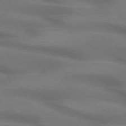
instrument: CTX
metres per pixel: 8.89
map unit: lApd
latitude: 72.3846
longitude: -50.3467
